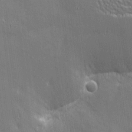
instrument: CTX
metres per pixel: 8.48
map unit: Nhu
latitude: 3.1970
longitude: -75.3104
